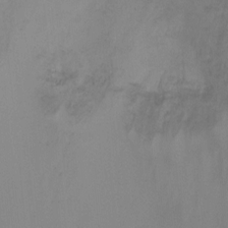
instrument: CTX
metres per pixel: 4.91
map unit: Ht
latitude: -5.2565
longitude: -28.6112
